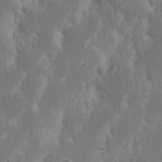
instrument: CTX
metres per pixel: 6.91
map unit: Nhu
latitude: 18.3089
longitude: -73.7450
